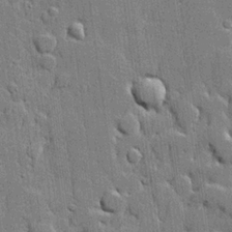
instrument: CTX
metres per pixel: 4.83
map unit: lHvf
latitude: 21.1026
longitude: 145.7667
